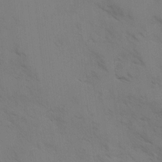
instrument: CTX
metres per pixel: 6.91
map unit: Ave
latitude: -0.7086
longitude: -111.7450
